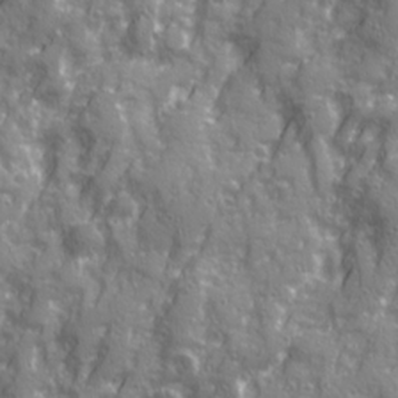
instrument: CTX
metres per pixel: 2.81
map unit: Ave
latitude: 20.7058
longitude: -132.9325
